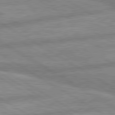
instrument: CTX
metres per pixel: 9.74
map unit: lApd
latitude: 80.2333
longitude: -170.6868
